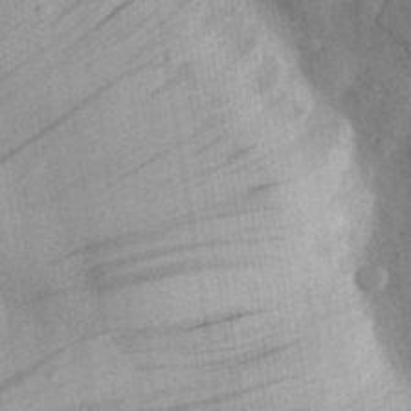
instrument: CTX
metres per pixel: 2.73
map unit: eHh
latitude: 30.3279
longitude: -74.3089
